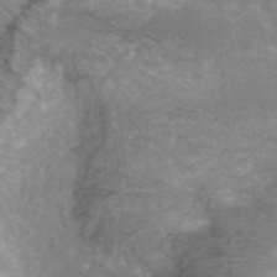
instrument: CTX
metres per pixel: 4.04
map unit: ANa
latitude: 42.4223
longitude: 25.7666
